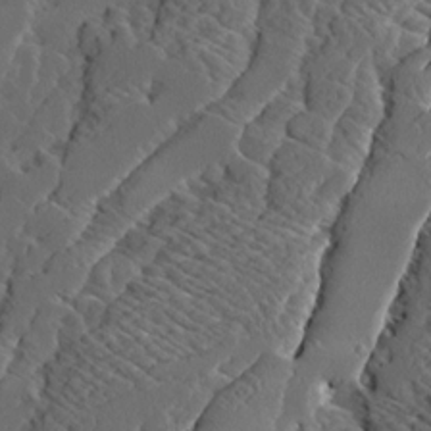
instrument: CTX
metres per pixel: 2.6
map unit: Ave
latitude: 14.3468
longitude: -136.3279
